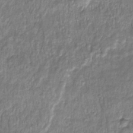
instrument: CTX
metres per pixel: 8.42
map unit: eHb
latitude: -29.4077
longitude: 69.3509
